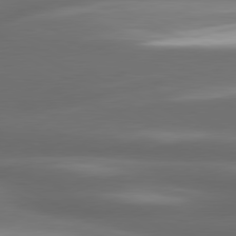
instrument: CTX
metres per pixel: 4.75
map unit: lApd
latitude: 80.5168
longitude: -141.7638
